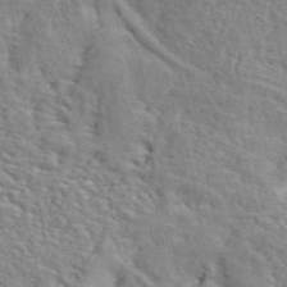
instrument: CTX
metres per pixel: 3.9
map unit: ANa
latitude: 49.0269
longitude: -75.6694
